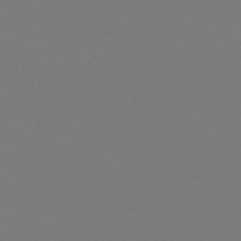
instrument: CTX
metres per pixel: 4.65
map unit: eHb
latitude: -49.4644
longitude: 67.1431
